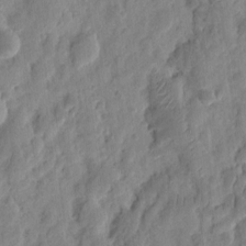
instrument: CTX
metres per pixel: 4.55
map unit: eHh
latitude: 9.1970
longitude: -74.1767
